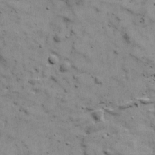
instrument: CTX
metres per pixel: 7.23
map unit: Ave
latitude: 17.2537
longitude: -133.9906
